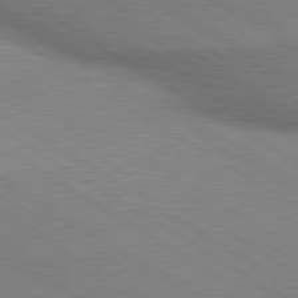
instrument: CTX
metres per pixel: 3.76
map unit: lApd
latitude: 80.1011
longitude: 164.5763
